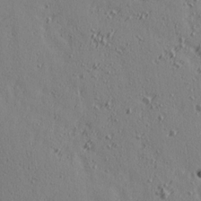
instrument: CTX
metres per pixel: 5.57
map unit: Ave
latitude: 14.6302
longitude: -106.0255
